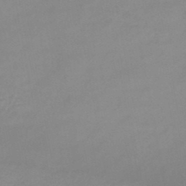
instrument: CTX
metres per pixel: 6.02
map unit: HNb
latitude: -46.2361
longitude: -35.4993
